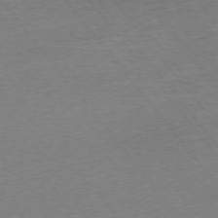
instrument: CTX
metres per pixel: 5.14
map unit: Hpe
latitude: -75.8423
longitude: -15.9906
